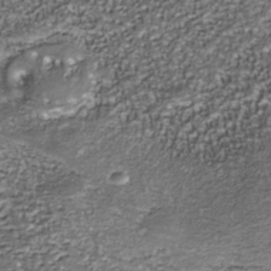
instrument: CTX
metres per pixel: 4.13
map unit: Nhe
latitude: -37.8233
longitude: -87.2726
